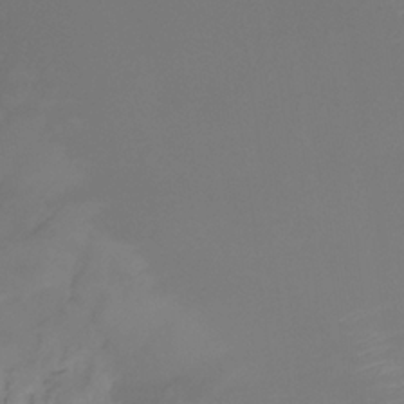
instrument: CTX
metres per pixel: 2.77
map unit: Htu
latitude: -12.8408
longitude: -47.1970
